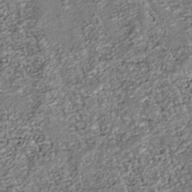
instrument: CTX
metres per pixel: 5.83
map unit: Nhu
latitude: -38.6519
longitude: -81.0836
